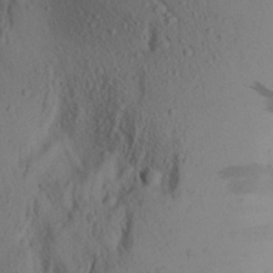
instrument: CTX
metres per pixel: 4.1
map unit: Aa
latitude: 25.4048
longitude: -147.7450
